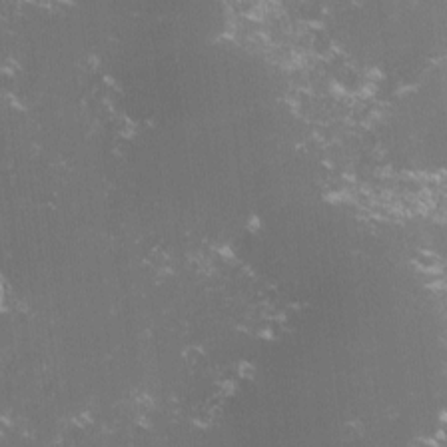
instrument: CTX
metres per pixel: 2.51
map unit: lHvf
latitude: -15.1054
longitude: -101.3860
